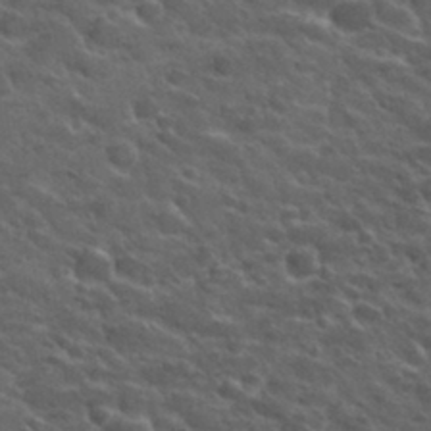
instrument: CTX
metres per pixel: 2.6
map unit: Hto
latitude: 33.6127
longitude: -50.2711
